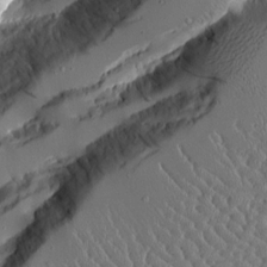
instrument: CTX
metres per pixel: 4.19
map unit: Aa
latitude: 12.2712
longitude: -126.6869
